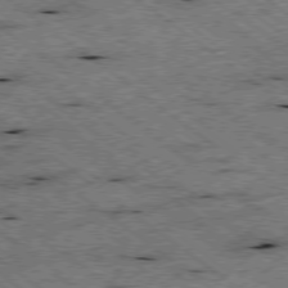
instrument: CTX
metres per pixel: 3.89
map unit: Ap
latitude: -78.8408
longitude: -50.5734
